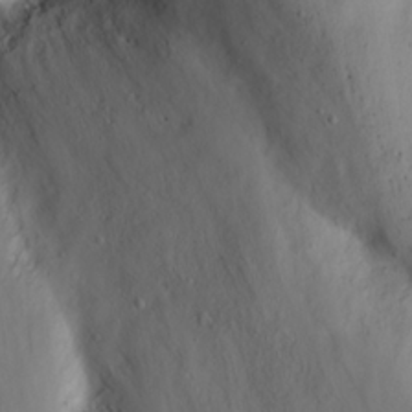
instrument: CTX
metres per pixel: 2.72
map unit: eHh
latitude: 23.9150
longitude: -66.6679
